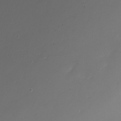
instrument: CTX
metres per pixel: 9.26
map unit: Nhu
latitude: -8.3873
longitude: -93.6316
